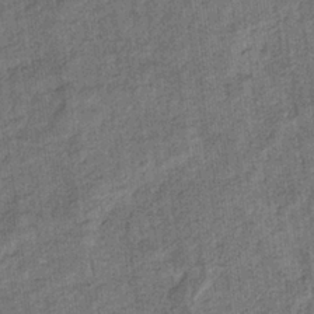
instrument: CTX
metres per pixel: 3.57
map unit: eHb
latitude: -36.0472
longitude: 80.1039
